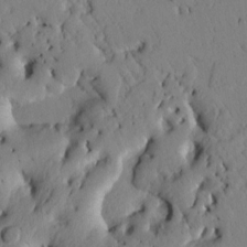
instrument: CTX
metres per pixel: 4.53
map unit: Htu
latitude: 2.6301
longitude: 177.5399
